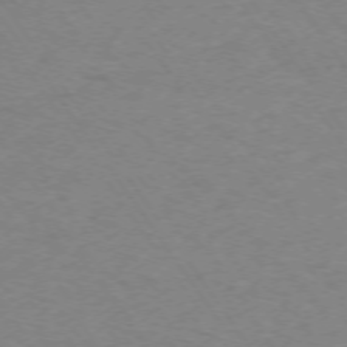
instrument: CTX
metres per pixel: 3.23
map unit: Ap
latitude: -74.8219
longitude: -85.7828
